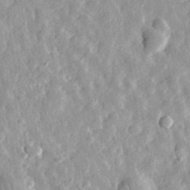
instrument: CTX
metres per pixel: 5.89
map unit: eHh
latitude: 32.1767
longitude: -78.9514
